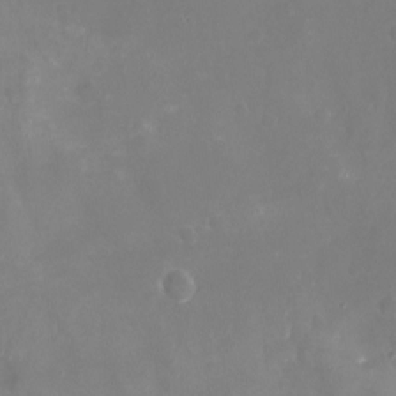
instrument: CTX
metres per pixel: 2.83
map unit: Nhu
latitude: -20.8219
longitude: -58.2523
